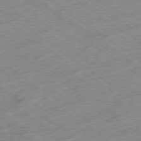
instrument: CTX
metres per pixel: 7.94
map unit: Hpe
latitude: -78.3873
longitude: -21.5938
